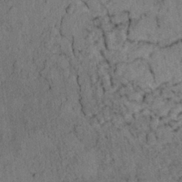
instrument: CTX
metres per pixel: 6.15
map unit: lAvf
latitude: 4.0255
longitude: 158.7652
